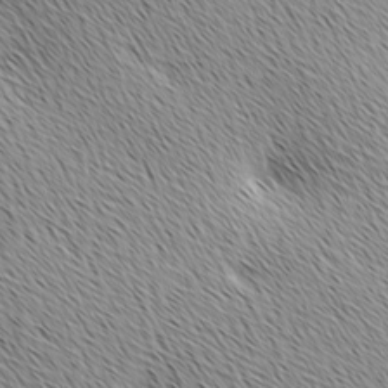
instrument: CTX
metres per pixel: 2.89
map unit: Ave
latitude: 10.1956
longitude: -107.5749
